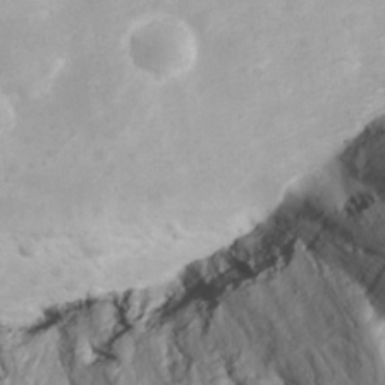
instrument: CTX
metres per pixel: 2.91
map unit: eHh
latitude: 25.0269
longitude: -63.3104
